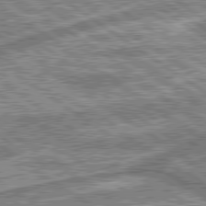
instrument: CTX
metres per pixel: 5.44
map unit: lApd
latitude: 80.0822
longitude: 173.8233
